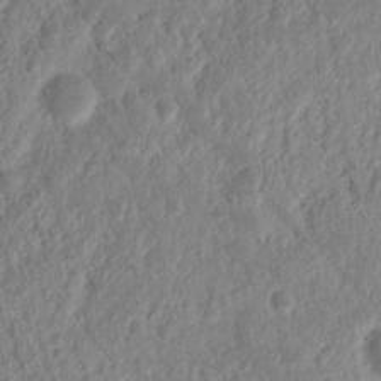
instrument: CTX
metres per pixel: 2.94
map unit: Nhu
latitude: 14.7625
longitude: -72.8191
